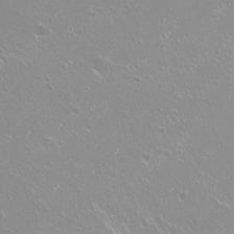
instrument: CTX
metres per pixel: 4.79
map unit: Nhu
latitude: -8.9542
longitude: -70.7435
